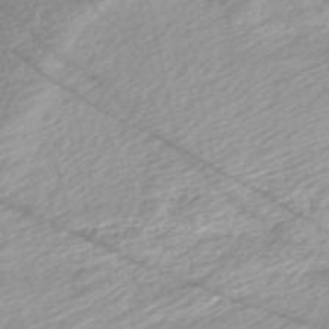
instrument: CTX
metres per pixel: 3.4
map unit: eHh
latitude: -51.8989
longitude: -24.0633
